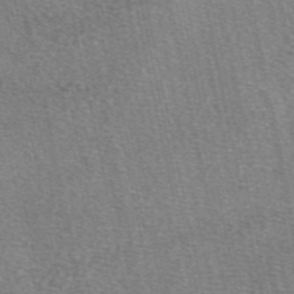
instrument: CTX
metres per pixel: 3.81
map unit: eAb
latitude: 49.8583
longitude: 107.8423
